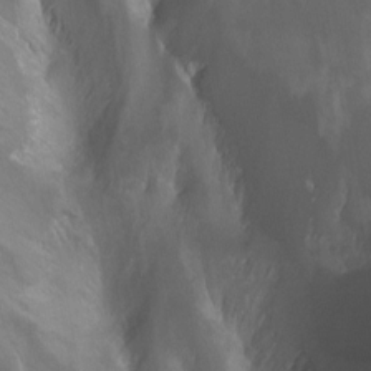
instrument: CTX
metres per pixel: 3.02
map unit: Nhu
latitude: -13.0298
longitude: -64.8002
